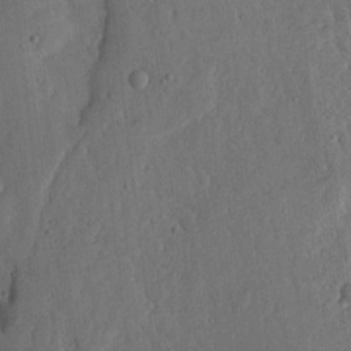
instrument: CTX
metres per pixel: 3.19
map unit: lHvf
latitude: 19.7071
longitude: -114.6679
